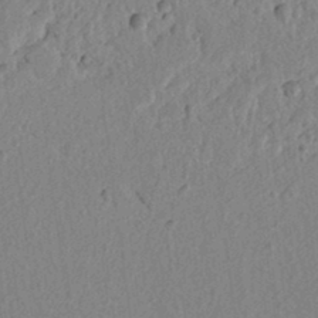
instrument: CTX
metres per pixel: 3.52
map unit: lAvf
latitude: 6.8947
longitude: 165.7478
